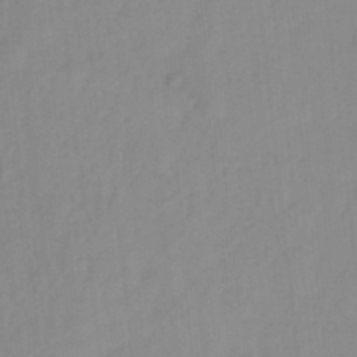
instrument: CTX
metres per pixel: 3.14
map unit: HNhu
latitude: -27.8611
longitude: 74.4251
